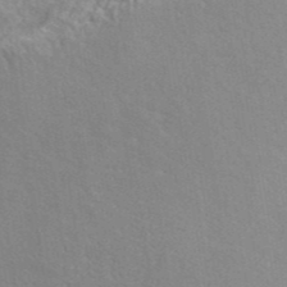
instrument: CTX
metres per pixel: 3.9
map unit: ANa
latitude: 41.4237
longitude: 29.6911
